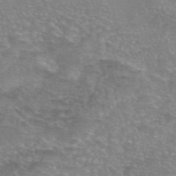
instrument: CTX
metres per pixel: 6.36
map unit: eAb
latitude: 45.8583
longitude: 102.9353
